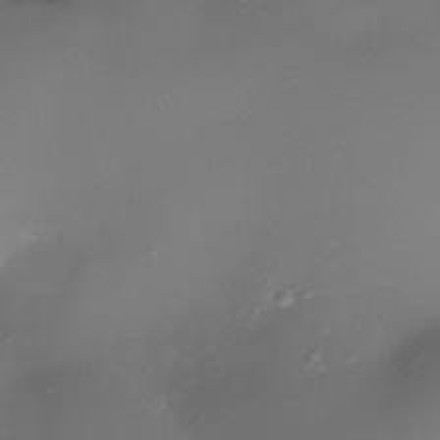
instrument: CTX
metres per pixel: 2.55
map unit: Nhe
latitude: -36.3306
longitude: -117.6694
